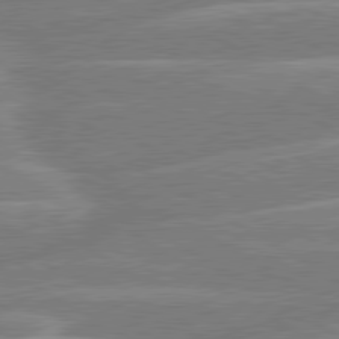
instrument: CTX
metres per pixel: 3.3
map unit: lApd
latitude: 80.3089
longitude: -131.3482
